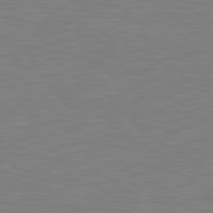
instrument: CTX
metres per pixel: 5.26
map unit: Hpe
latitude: 79.4049
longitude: -126.4601
